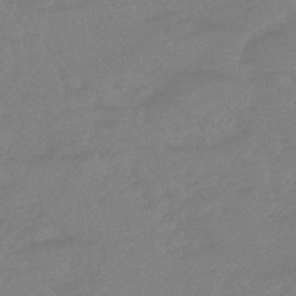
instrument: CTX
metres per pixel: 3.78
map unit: eHb
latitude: -48.6708
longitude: 86.1795
